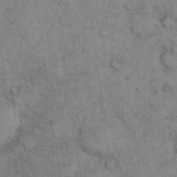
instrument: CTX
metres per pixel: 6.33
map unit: eHh
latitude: 14.6491
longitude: -63.0648
